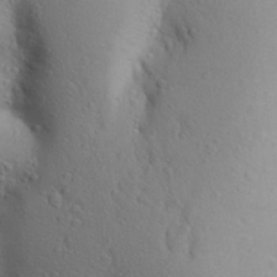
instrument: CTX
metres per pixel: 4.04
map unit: Aa
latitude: 27.6505
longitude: -148.5168
